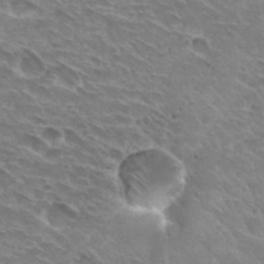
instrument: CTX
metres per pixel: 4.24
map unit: Hto
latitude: 30.2712
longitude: -42.3845
